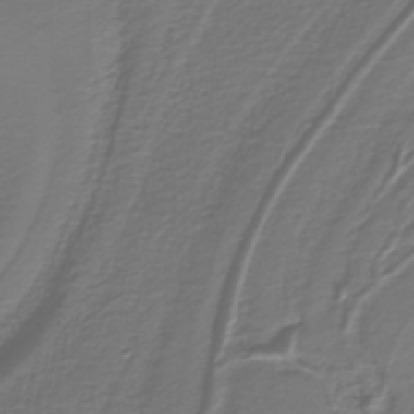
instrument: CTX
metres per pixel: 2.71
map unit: lHb
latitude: -39.5399
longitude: 53.4076
